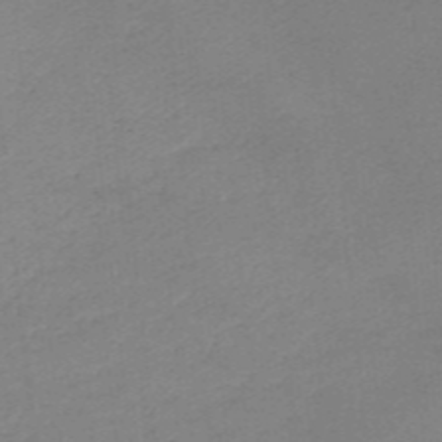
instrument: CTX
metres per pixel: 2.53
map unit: HNb
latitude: -45.6911
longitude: -46.0444
